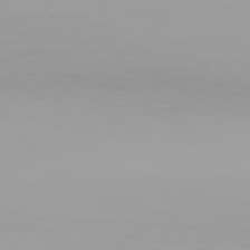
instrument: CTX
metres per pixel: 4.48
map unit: Hpe
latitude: 77.4237
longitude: -137.4994
